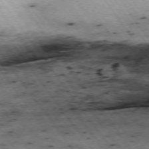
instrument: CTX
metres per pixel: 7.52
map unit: Hpe
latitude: -74.2362
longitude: 2.3495
